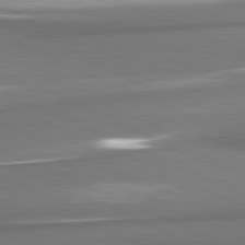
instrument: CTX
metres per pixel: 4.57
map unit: lApd
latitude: 81.6316
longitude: 174.8219
